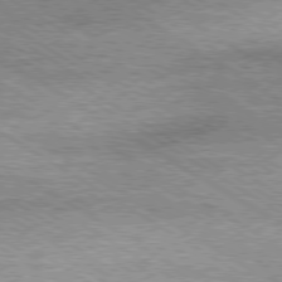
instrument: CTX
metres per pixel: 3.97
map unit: Ap
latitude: -80.2929
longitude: -88.2145
